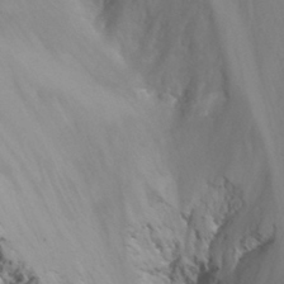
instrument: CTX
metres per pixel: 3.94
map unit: Nhu
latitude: -13.8422
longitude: -64.8569
